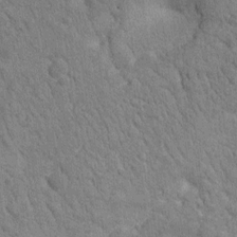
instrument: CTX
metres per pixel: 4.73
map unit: Htu
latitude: 0.8002
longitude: 174.5006
